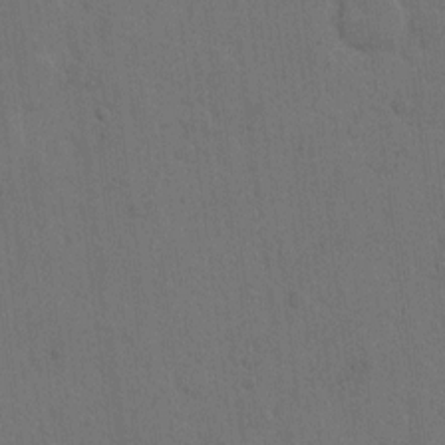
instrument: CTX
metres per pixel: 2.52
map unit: Hto
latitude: 7.4804
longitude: -62.7436
